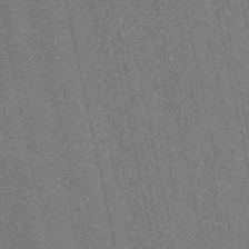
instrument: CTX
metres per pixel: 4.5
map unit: HNb
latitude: -53.8233
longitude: -38.2711
